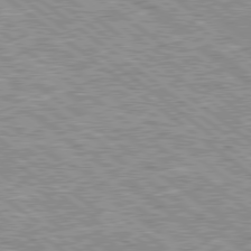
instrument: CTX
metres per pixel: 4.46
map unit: Hpe
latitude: 78.7435
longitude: -156.9513
